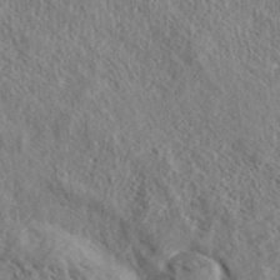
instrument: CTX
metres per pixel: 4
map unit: eHh
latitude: 36.8947
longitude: -138.8002
